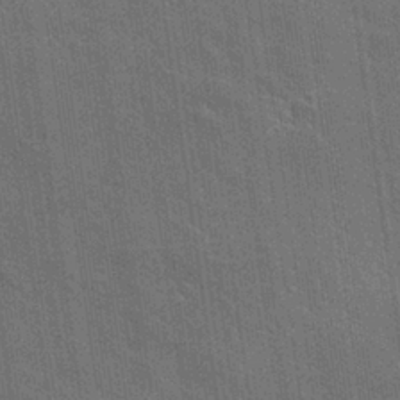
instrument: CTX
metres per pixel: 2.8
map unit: Hto
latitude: 26.2334
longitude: -43.4615
